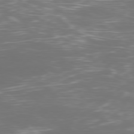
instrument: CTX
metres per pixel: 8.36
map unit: Ap
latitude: -78.8786
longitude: -94.0633
